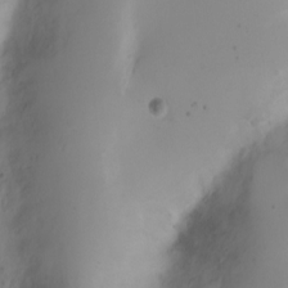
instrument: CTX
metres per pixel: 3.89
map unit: Hto
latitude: 2.2144
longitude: -36.4790
